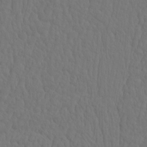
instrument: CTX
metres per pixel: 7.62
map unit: eHh
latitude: -2.9352
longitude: 15.0865
